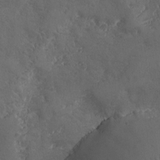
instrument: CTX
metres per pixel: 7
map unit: Ave
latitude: -7.2376
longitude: -119.6883
